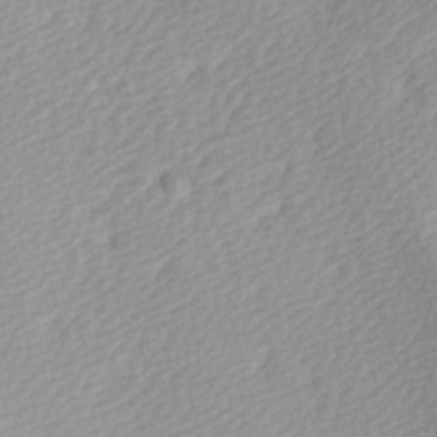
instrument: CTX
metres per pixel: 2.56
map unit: Ave
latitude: -5.3887
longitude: -120.9514
